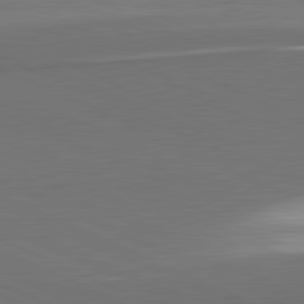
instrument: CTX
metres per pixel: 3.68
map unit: lApd
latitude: 81.7639
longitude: 156.5385
